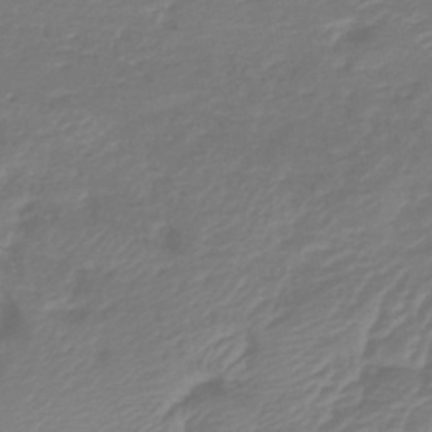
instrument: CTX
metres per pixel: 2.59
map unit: lHb
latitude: -42.6896
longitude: 81.2754
